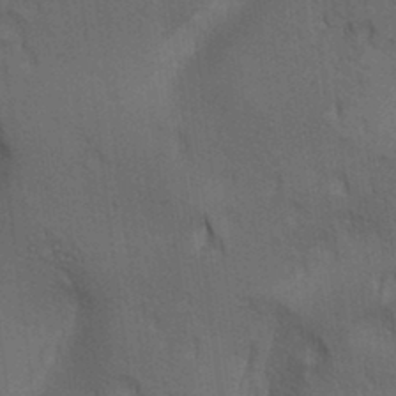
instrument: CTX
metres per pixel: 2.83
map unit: lAa
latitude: 11.9528
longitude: -108.4979
